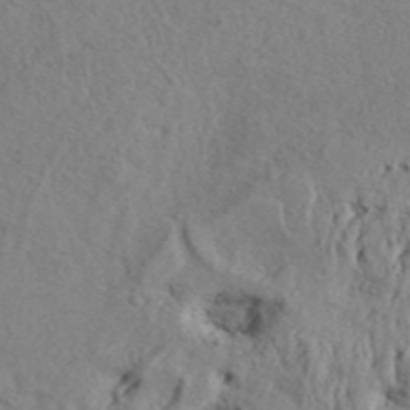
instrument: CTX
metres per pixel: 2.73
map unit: Aa
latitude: 33.0647
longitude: -136.4601
